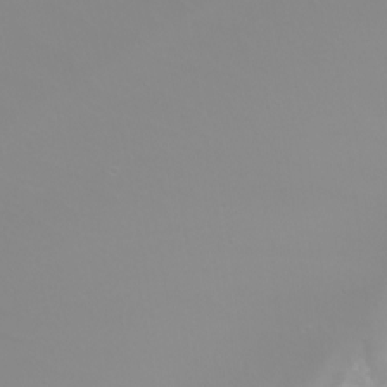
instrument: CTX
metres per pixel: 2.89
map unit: Htu
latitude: -5.1620
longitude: -90.0255
